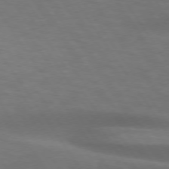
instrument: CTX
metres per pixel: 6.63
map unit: lApd
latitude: 73.9339
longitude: -52.5924
